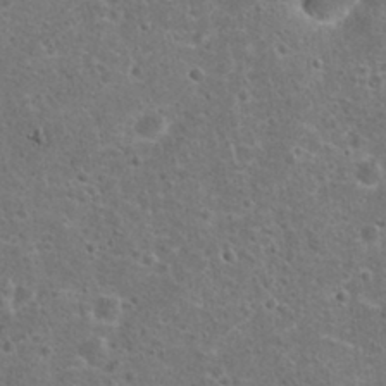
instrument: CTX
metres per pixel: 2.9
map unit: Hto
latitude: 22.6301
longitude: -48.0255
